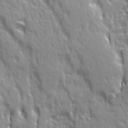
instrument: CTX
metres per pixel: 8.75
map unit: Ave
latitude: 21.5560
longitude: -135.1403
